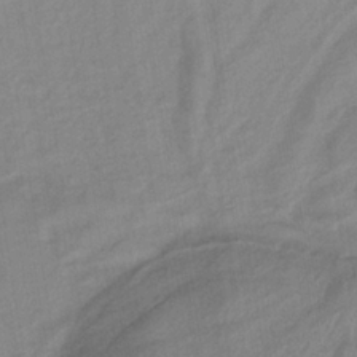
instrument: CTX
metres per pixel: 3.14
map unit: lHb
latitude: -34.0472
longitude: 71.9367
